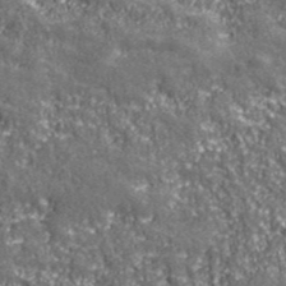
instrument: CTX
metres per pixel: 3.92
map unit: eHh
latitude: 42.7624
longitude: -90.9514
